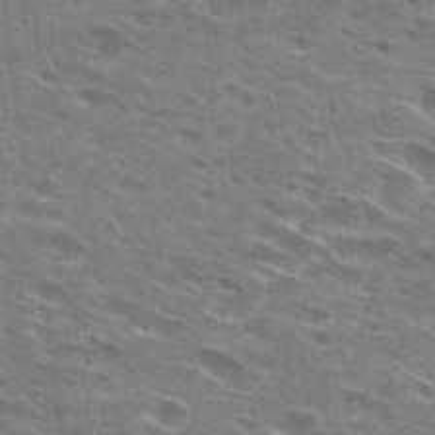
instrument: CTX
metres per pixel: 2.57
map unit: Hto
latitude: 28.2522
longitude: -45.6883
